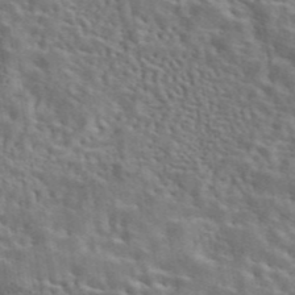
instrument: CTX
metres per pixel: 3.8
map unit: eAb
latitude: 43.6316
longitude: 113.2565
